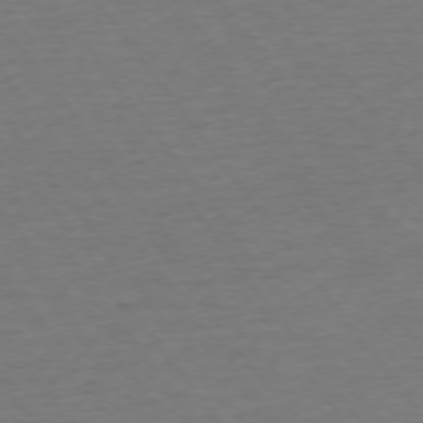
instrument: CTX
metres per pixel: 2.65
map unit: Ap
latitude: -74.9164
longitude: -89.4805
